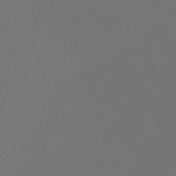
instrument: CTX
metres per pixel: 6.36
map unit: eHh
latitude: -63.7099
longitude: 52.5195
